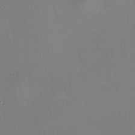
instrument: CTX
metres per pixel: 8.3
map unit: HNhu
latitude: 8.1767
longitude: 14.3307
